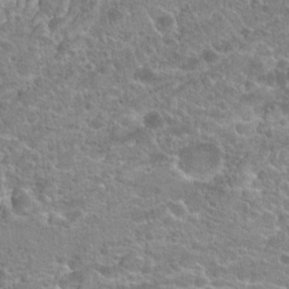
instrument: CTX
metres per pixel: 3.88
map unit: Hto
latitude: 23.8583
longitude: -44.1578
